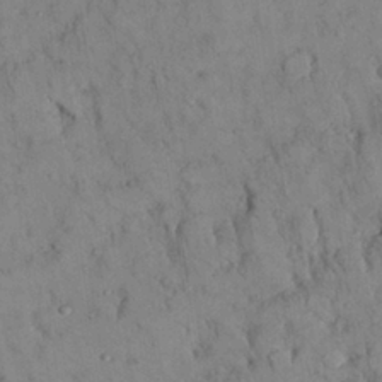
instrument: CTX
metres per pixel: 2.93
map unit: Nhu
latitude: 28.6868
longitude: -72.4601
